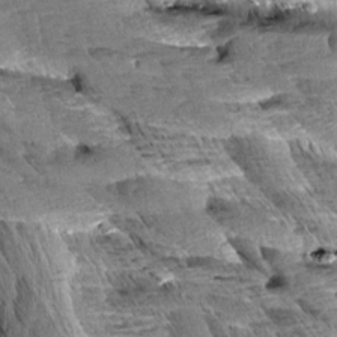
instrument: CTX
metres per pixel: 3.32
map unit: Aa
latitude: 8.2334
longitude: -132.7813
